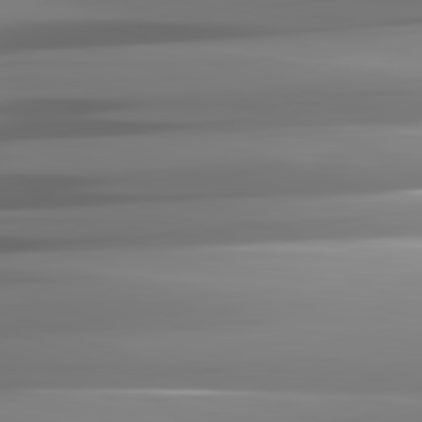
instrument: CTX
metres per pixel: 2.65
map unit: lApd
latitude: 81.8961
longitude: -148.5546
